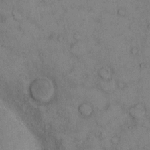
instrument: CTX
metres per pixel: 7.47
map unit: Hto
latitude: 10.8380
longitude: -59.3860
